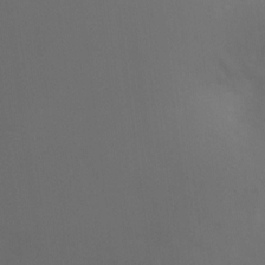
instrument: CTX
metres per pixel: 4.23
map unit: Ht
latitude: -5.3887
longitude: -25.1970
